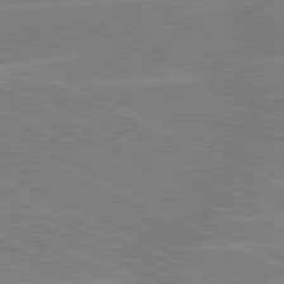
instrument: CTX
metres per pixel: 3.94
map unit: lApd
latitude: 80.7246
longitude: -125.8583
